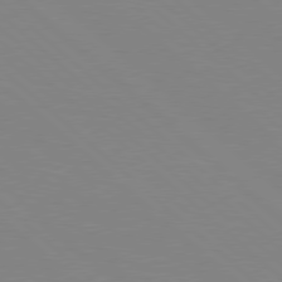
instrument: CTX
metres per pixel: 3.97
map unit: Hpe
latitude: 78.0633
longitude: -161.4615
